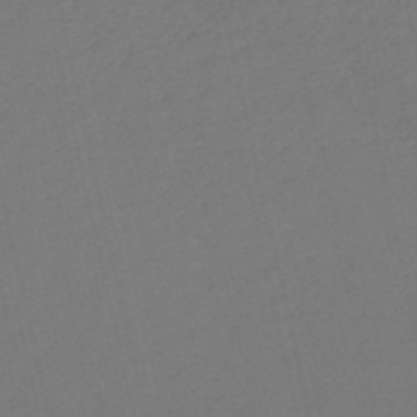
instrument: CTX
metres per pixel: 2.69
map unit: HNb
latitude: -54.3684
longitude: -39.0269
